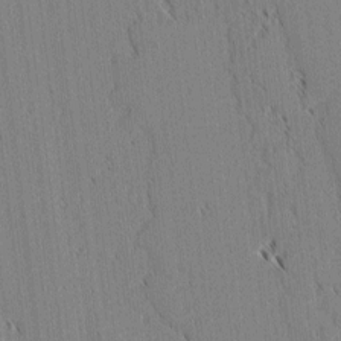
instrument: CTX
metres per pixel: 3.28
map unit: lAvf
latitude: 1.9528
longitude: -106.2900
